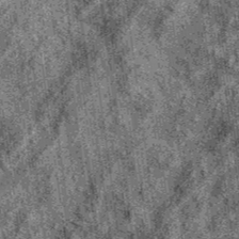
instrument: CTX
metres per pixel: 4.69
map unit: eAb
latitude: 36.6301
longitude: 107.9367
